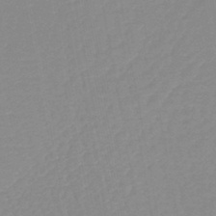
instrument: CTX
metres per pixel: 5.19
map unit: lHb
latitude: -44.8786
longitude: 77.5777
